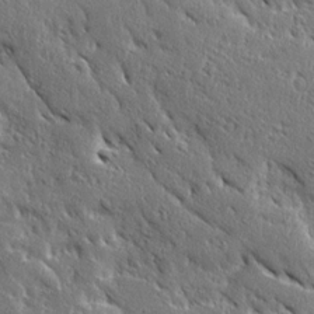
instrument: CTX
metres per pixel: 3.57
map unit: Ave
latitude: 20.4223
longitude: -136.3656
